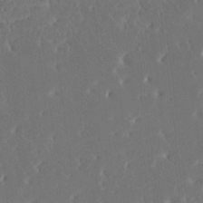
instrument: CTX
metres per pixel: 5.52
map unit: HNhu
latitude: 6.6679
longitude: -5.2726
